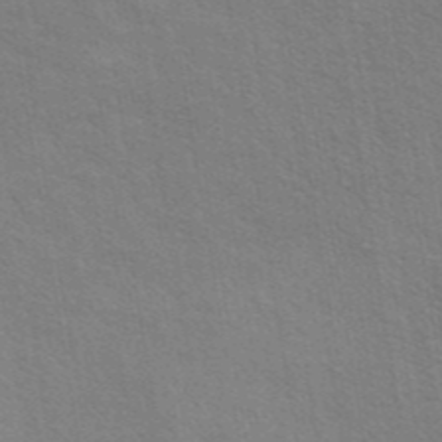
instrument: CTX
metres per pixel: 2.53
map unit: eAb
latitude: 44.0444
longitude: 111.9178
